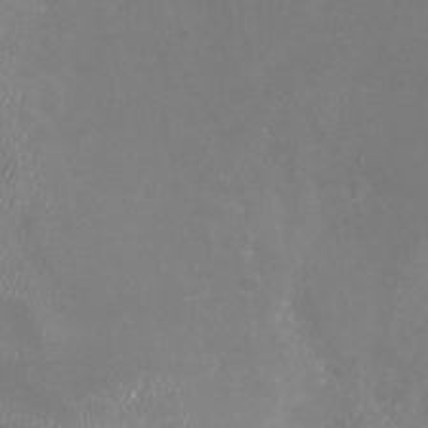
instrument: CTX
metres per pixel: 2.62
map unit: Nhu
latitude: -22.2929
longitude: -57.4048
